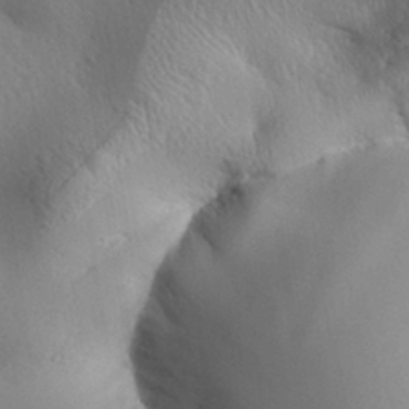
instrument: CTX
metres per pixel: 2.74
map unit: Aa
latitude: 32.6868
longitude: -141.2159
